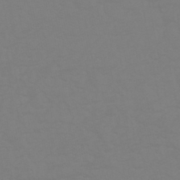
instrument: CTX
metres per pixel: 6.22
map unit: HNhu
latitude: -46.1039
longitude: 90.6141
